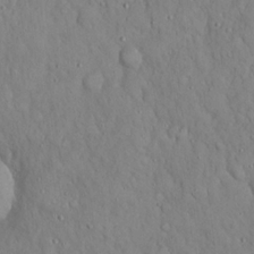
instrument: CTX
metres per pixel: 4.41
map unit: Hto
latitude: 18.4412
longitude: -60.5168
